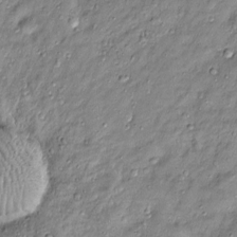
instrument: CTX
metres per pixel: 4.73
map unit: Htu
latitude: -4.4062
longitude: 159.4076
